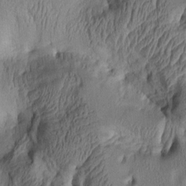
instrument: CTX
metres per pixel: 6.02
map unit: lAa
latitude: 5.6505
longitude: -113.7449
